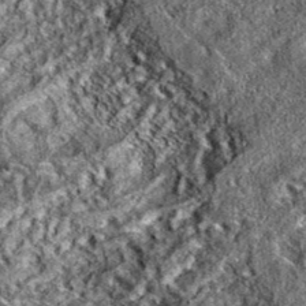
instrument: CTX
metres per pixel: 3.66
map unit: eAb
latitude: 36.5357
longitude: 110.7274
